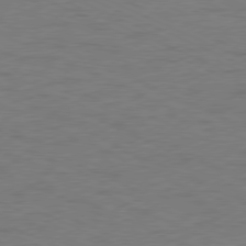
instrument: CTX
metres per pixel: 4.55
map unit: Ap
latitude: -78.3117
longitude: -73.7261
